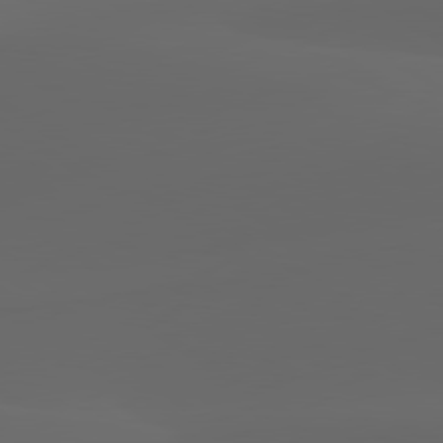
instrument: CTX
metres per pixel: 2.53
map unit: lApd
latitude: 80.0444
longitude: -94.4223
